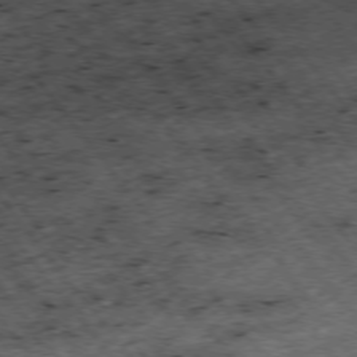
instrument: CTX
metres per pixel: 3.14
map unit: Hpe
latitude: -75.7667
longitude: -18.6301
